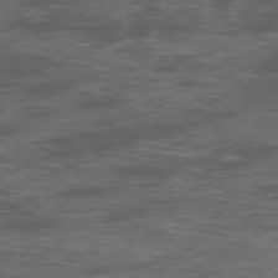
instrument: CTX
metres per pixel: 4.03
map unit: Ap
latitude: -76.1984
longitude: -68.2145
